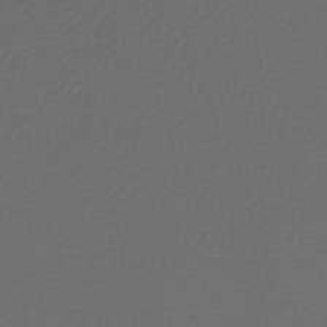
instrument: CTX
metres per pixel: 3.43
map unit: lHb
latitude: -42.5384
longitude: 70.0283
